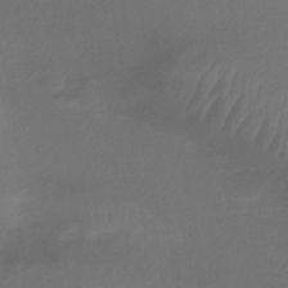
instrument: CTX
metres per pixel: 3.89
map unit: lHb
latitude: -34.9920
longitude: 67.3887
